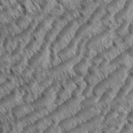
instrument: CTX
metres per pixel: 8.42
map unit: eHh
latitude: 36.2712
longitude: -138.2333
